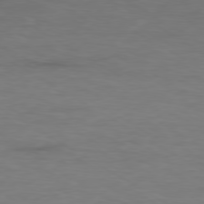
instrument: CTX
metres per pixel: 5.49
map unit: Ap
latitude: -79.4454
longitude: -92.2144
